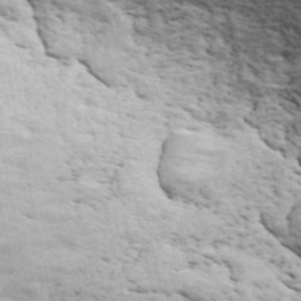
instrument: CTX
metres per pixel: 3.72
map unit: ANa
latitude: 45.5182
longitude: 37.8611
